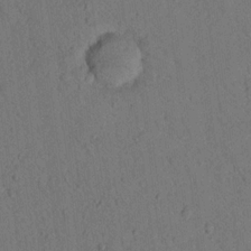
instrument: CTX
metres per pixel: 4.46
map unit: lHvf
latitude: 14.0255
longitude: 178.1794
